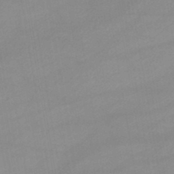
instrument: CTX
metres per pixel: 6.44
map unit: lHb
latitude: -44.7841
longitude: 67.0864
